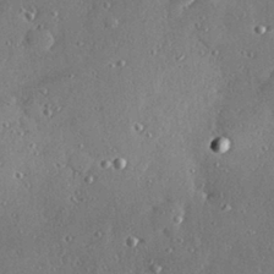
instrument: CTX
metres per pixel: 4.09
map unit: Hve
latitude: 28.5168
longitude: -91.1214
